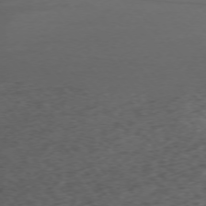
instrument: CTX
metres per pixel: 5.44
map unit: Ap
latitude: -75.1243
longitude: -72.1956
